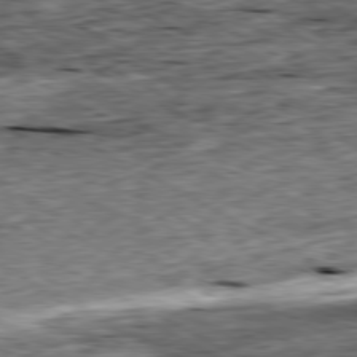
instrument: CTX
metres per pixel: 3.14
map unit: Ap
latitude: -80.5385
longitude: -87.6883
